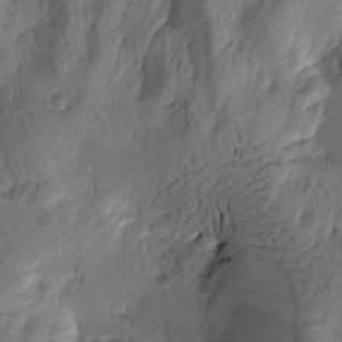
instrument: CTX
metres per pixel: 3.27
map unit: Htu
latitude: -2.8974
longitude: -176.6490
